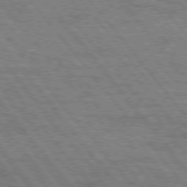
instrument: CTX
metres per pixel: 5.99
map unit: Hpe
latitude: 75.1781
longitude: -153.4049
